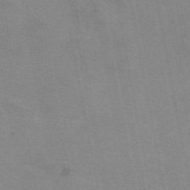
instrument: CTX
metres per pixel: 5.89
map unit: eAb
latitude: 49.8016
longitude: 105.2943
